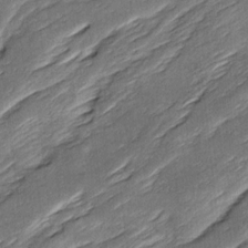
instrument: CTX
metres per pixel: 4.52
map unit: Ave
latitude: 16.1578
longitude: -137.1970
